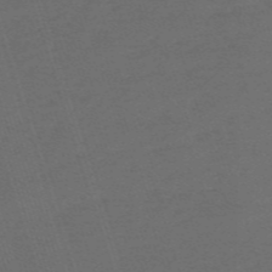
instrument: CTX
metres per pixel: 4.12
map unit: HNb
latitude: -55.9178
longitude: -45.0269
